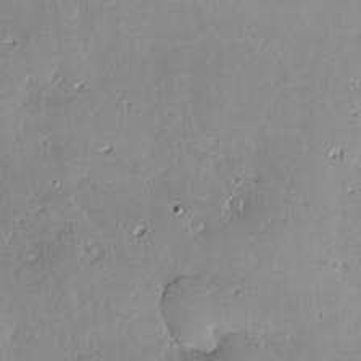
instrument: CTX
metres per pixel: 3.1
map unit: Nve
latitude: -8.4440
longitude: 173.1431
